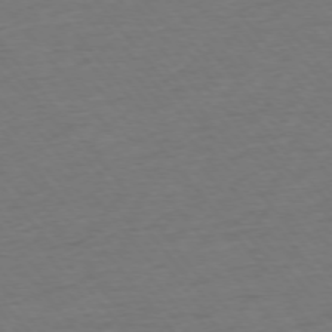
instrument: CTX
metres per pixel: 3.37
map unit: Ap
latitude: -75.6911
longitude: -82.9702
